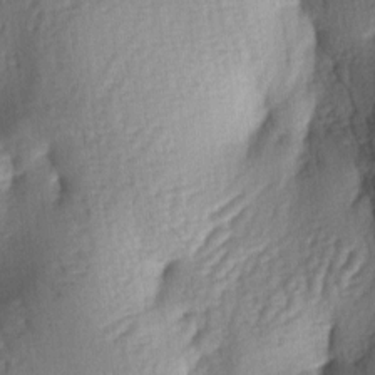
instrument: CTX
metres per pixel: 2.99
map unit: lAa
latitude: -6.2928
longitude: -126.8002
